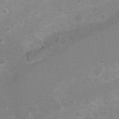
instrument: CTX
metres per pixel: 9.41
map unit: Hto
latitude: 8.7057
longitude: -31.0270
